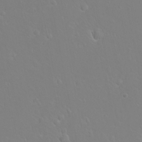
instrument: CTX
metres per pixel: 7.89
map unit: eHh
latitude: -11.1242
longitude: -64.8380
